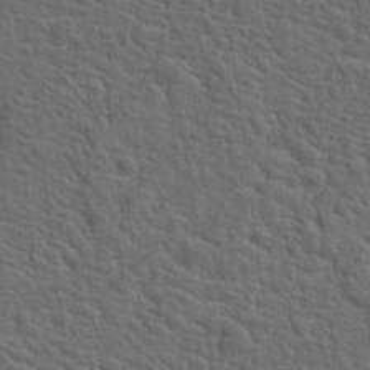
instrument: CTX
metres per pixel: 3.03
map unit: Hto
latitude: 19.3481
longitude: -43.3671
